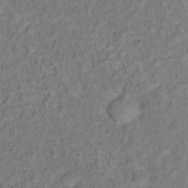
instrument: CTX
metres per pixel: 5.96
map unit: Hto
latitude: 13.6883
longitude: -37.6127
